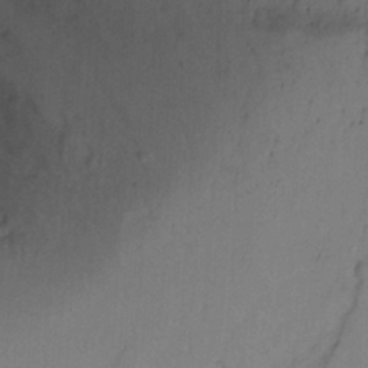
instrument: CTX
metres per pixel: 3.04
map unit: Ht
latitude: 1.0080
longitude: -33.3104
